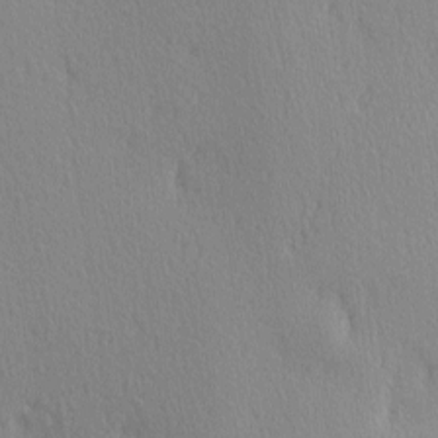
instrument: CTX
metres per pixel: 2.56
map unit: Ave
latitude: 3.2726
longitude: -112.4412
